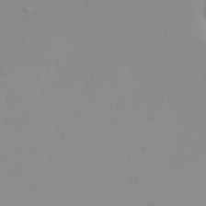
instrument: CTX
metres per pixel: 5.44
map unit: eHh
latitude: 23.9339
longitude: -65.1592
